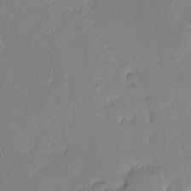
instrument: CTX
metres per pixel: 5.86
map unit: eHh
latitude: -2.5951
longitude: -83.8961
